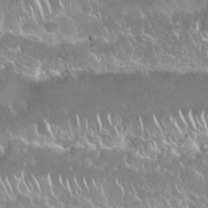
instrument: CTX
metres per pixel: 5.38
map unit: Nhu
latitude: 24.5545
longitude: -61.0080
